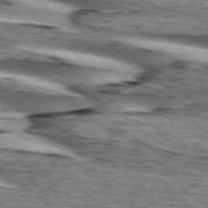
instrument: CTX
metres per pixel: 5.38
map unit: lApd
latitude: 76.1200
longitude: -79.7450
